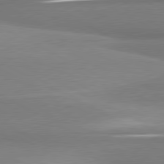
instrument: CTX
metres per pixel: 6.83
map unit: lApd
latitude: 80.4601
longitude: 167.4454
